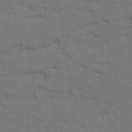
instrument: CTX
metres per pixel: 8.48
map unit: Ave
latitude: 18.8758
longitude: -129.1025
